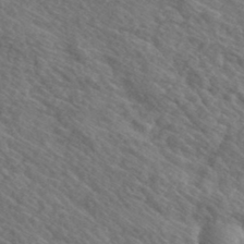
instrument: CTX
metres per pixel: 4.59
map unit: lHvf
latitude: 37.6127
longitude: -87.2915
